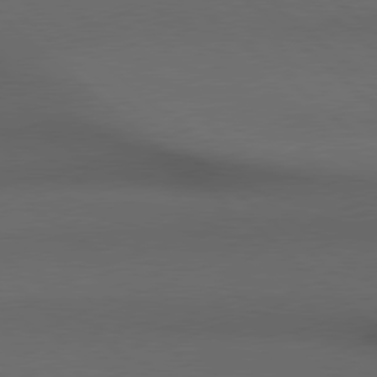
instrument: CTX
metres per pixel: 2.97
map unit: Hpe
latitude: 78.6113
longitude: -161.2159
